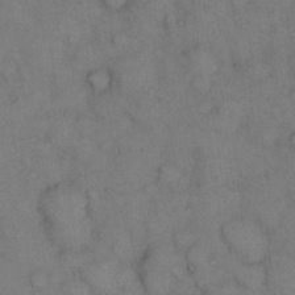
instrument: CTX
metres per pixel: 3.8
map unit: eHh
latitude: 14.7625
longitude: -62.3656
